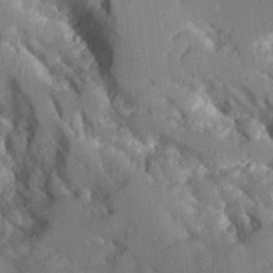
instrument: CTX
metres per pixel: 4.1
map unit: Aa
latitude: 11.7828
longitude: -125.9339
